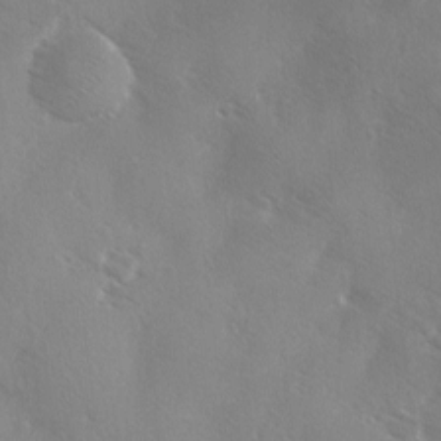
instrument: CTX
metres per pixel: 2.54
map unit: Ave
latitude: -0.1039
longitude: -112.1956
